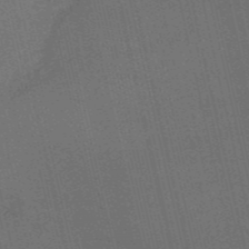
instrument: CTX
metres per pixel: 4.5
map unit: HNb
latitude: -52.3684
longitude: -40.9891
